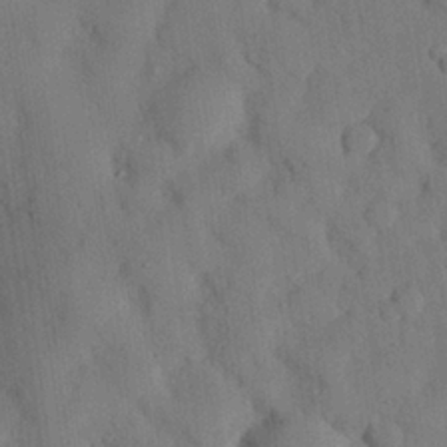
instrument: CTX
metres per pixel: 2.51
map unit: eHh
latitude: 26.4790
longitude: -76.5734
